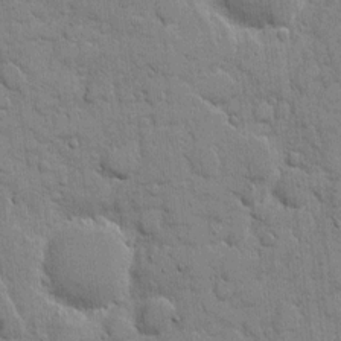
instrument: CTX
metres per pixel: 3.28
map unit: eHh
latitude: 9.6505
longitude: -66.8380
